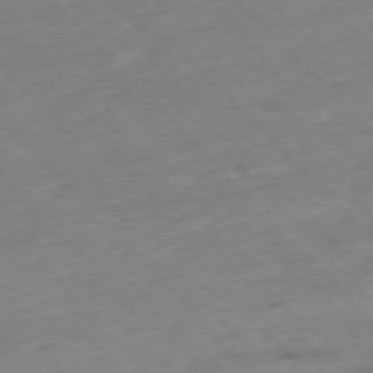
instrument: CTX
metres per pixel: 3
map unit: Hpe
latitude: -76.8219
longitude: -17.1781
